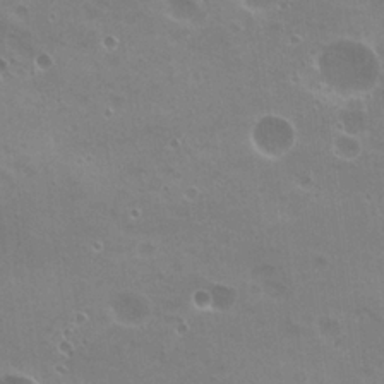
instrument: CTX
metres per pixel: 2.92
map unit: Nhu
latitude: 21.1026
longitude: -30.9514
